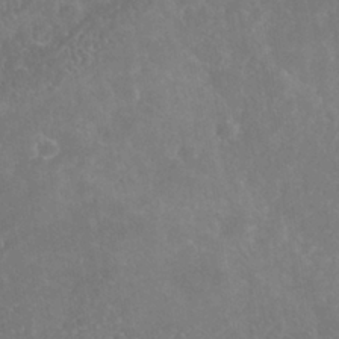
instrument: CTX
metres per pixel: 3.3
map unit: Nhe
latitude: -39.1998
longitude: -117.9717
